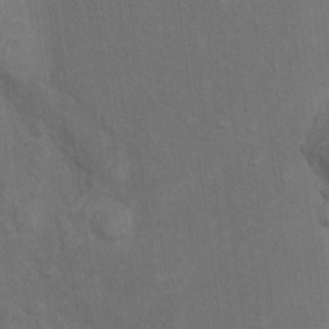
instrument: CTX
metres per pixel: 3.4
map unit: Nhu
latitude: 10.0822
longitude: -25.7638
